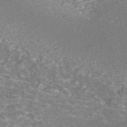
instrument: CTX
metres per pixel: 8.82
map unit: ANa
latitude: 42.6868
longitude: 25.1053
